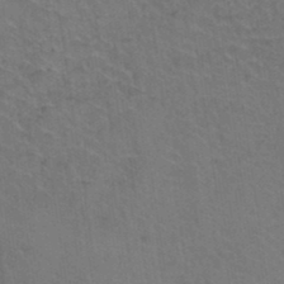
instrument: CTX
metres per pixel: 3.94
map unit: Hto
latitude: 36.8002
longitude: -46.5357
